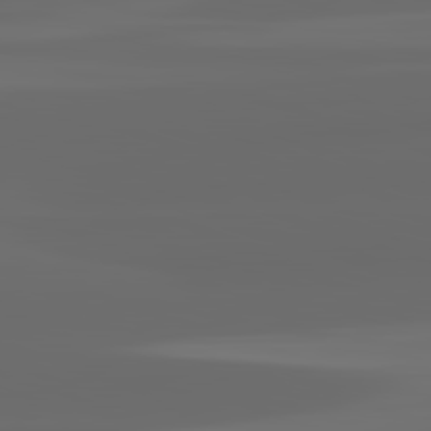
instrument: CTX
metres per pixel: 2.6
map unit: lApd
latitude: 82.8191
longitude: -137.1403
